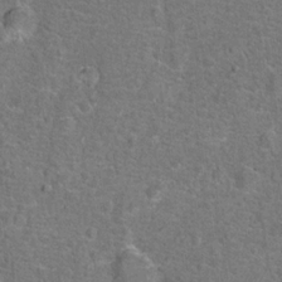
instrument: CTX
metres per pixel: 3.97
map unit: Hto
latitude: 17.2915
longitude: -42.7813
